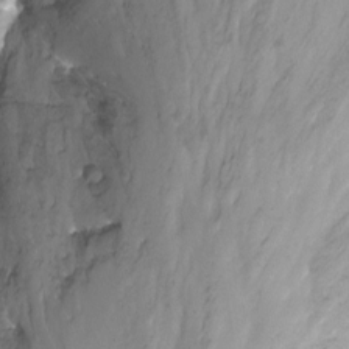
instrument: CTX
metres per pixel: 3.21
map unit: Nhu
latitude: -13.8800
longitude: -54.7813
